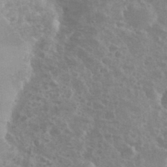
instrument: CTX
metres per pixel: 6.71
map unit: eHh
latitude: 35.4993
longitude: -60.9324
